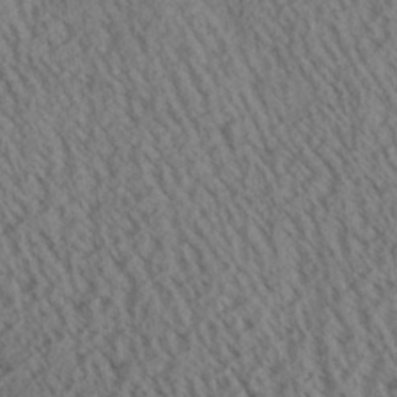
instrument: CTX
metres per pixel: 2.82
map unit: Aa
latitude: 25.8205
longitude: -134.4601
